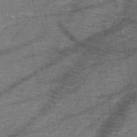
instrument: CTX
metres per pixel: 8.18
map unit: HNb
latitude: -49.7289
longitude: -41.4993
